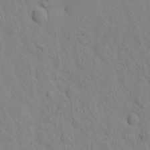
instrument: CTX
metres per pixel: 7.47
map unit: eHh
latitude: -1.6344
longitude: 18.7463
